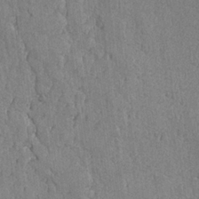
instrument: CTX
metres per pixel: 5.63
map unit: lAvf
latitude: -5.8233
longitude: -114.3278
